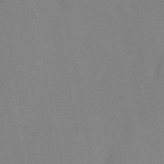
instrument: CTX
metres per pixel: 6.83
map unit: HNb
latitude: -46.3117
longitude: -47.4049
